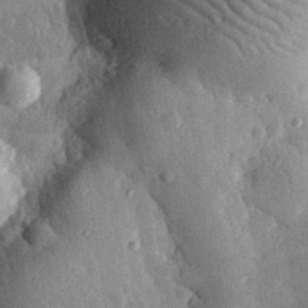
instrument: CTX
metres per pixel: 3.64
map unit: eHh
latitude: 31.6694
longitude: -80.3656
